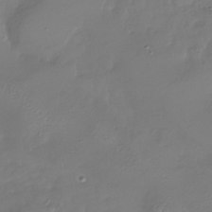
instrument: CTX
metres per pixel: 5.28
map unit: Nhu
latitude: -27.8611
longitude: -58.5168
